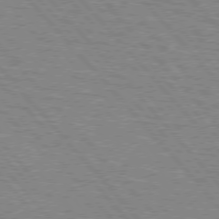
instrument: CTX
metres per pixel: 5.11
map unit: lApd
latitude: 75.7828
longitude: -75.8017
